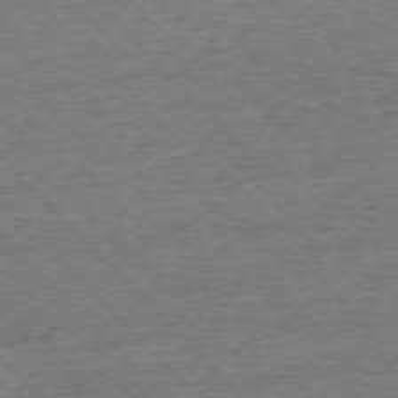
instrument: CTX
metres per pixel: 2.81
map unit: Ap
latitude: -76.6707
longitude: -96.7057
